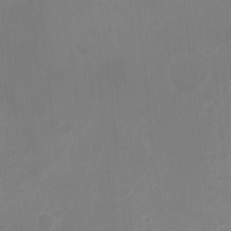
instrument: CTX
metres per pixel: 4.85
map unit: Nhu
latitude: -8.6896
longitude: -44.1200
